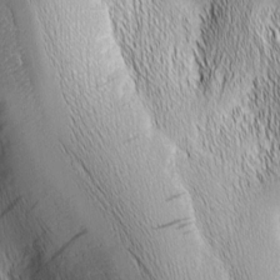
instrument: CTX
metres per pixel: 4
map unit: Nhu
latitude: -5.6344
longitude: -152.0633
